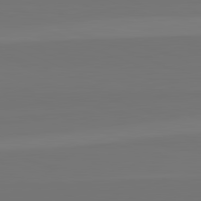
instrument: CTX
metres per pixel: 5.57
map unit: lApd
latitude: 82.6679
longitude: 155.9178
